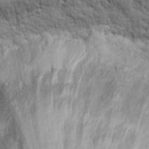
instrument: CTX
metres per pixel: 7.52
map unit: Hto
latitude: 11.2915
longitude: -57.7449
